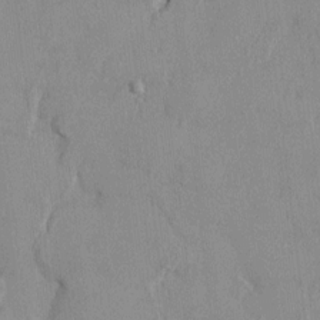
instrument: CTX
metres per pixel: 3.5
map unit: HNhu
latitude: 0.8380
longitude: -5.2537
